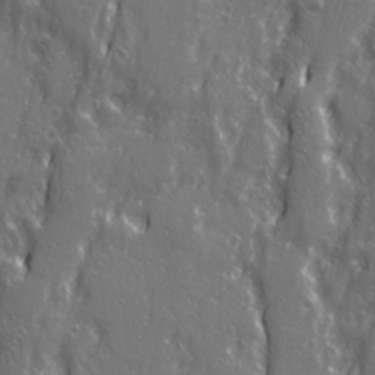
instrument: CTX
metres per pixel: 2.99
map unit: Ave
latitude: 22.7435
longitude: -133.1592
